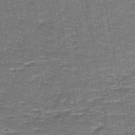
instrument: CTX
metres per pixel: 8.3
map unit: lHb
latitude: -43.6721
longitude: 55.3888
